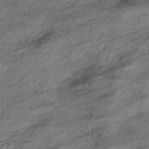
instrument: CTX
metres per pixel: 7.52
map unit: HNhu
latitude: -42.5573
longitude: 104.5384
